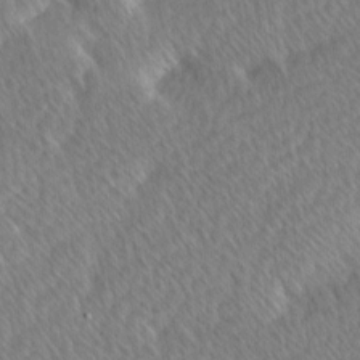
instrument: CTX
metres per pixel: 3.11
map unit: Ave
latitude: 8.7246
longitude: -106.4223
